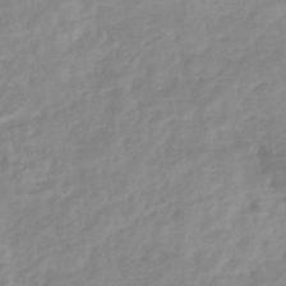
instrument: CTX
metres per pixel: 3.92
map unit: eHb
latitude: -35.8611
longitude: 77.0675
